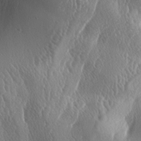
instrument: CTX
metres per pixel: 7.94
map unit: lAa
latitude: -6.5573
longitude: -128.9702
